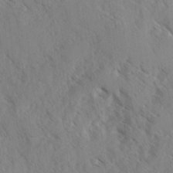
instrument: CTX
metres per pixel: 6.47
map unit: Ave
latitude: -0.0661
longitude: -110.6869
